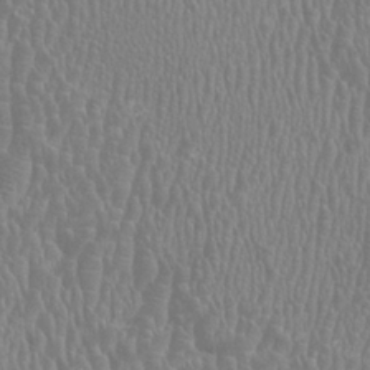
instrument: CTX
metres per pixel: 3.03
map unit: HNhu
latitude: -1.3321
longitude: 2.4628
